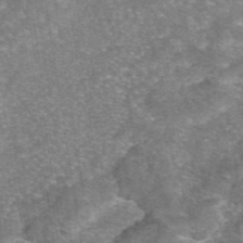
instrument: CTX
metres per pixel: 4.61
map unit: eAb
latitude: 46.5168
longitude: 102.9542
